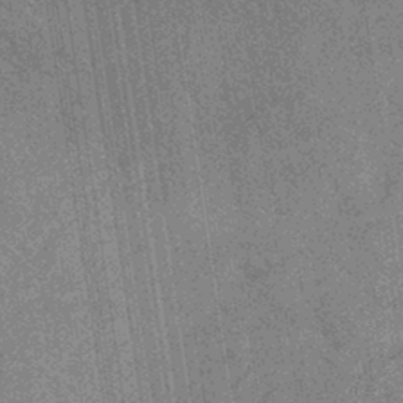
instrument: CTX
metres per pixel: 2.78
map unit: lHb
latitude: -39.8234
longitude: 69.3131
